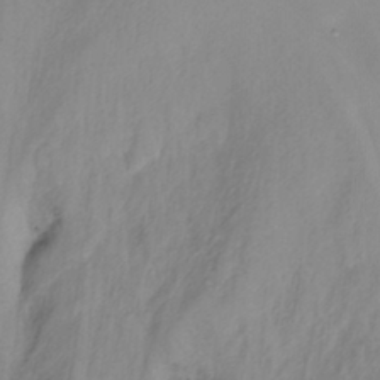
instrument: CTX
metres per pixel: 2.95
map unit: Nhu
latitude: -13.7100
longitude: -70.0822
